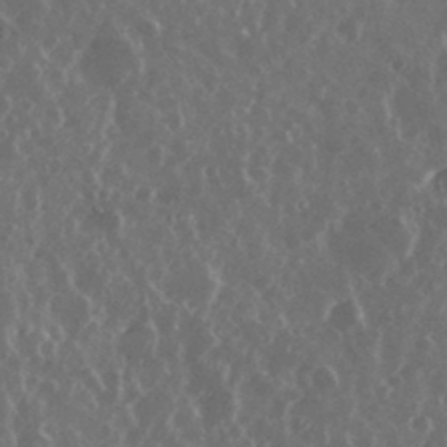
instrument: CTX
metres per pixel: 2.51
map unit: eHh
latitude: 34.9513
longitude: -58.7435
